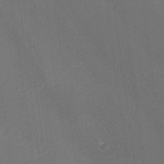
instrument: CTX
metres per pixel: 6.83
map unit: lHvf
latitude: 26.3467
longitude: 141.5966
